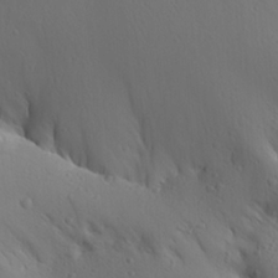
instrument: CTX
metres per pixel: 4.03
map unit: Ave
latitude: 23.2159
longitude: -135.3859
